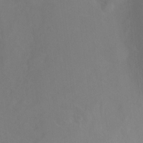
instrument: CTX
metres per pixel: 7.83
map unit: Ht
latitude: -15.0298
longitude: -43.4238
